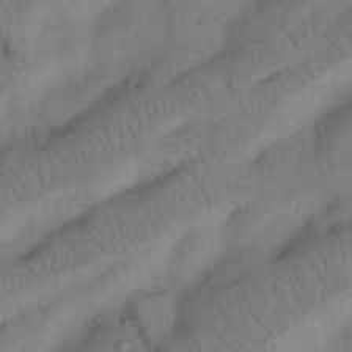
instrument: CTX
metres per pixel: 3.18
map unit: Nhu
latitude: 26.4601
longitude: -71.5371
